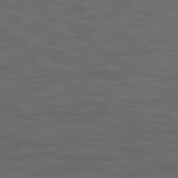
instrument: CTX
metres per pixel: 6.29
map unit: Hpe
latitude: 79.0270
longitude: -162.3279
